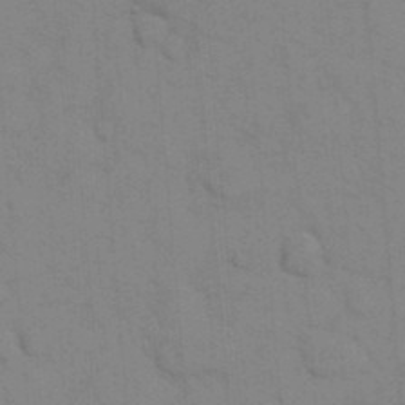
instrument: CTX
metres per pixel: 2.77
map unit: eHh
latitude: 18.5168
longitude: -64.1011
